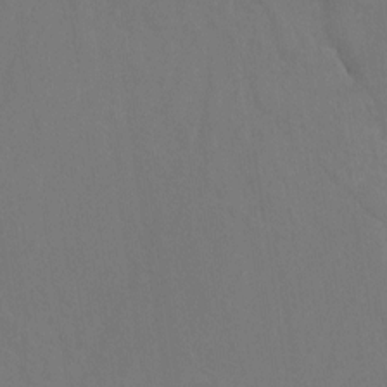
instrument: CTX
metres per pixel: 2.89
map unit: Htu
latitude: -10.4440
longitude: -73.4993
